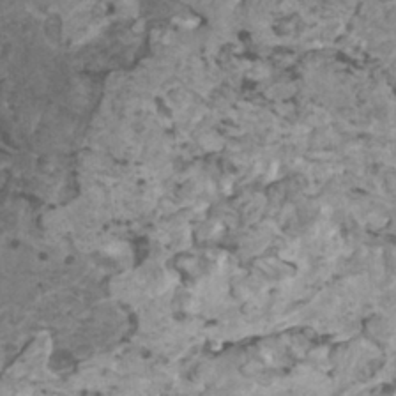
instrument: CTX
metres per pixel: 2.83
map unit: HNhu
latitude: 2.7246
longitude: 3.3320
